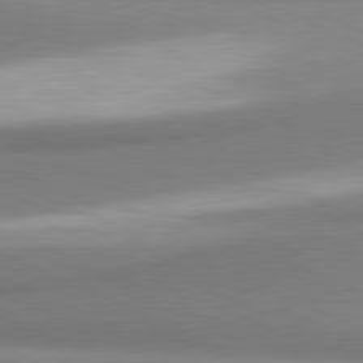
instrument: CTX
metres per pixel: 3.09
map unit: lApd
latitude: 81.4237
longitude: 165.6911
